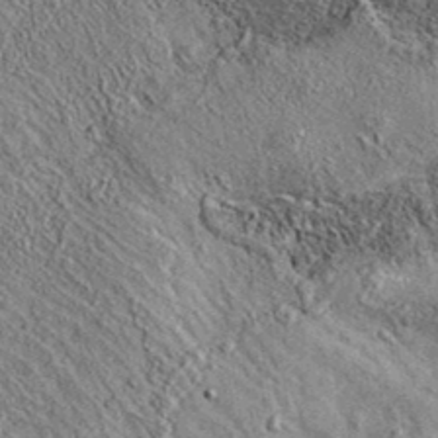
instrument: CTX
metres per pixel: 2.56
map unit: eAb
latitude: 36.1955
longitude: 110.1417
